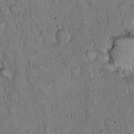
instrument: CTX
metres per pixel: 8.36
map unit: Hto
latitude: 14.9325
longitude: -57.4048
